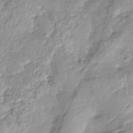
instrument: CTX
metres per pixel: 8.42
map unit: Nhe
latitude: -32.1606
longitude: -92.7813
